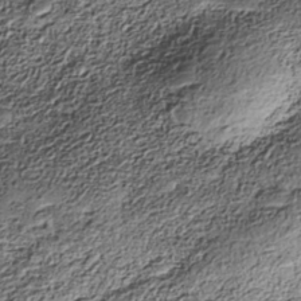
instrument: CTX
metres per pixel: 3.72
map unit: Nhe
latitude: -38.5952
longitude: -147.6505
